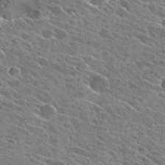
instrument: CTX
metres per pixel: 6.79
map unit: Hto
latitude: 27.3482
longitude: -42.9514
